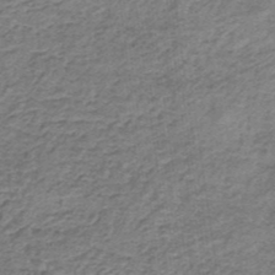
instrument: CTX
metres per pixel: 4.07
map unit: lHb
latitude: -36.8786
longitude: 60.9353
